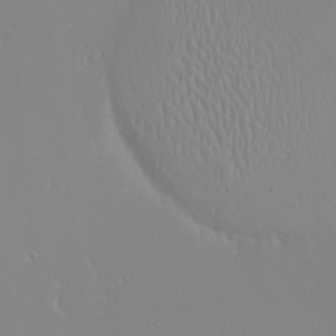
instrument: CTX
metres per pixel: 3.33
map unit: eHh
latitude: -10.2362
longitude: -68.1011
